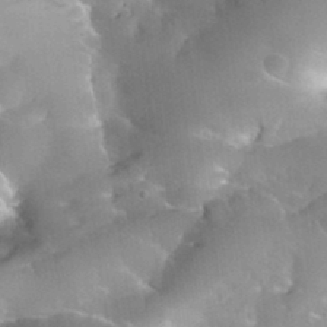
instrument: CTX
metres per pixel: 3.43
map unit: Nhu
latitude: 30.8002
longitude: -54.1767
